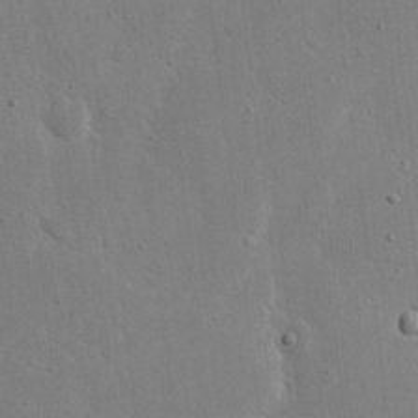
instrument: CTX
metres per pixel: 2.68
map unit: eHh
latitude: 19.7827
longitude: -71.1781
